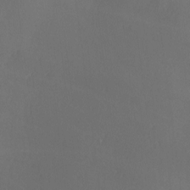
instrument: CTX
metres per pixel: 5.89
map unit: Ave
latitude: -6.1039
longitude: -120.8380
